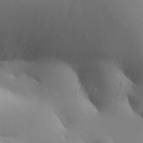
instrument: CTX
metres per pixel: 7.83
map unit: Aa
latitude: 32.2334
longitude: -143.3671
